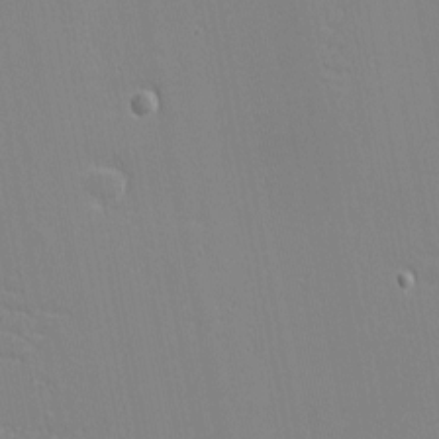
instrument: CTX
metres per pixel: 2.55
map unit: eHh
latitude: -3.4643
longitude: -81.2159
